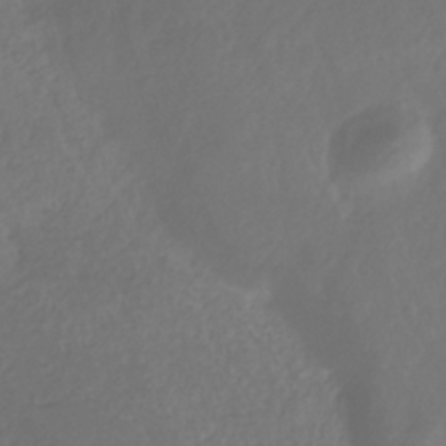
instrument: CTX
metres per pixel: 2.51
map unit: HNhu
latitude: -29.5021
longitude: 67.3699
